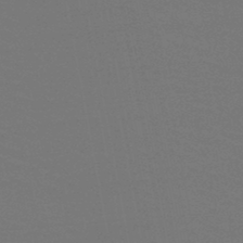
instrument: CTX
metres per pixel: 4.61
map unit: HNb
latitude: -46.8408
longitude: -44.1389
